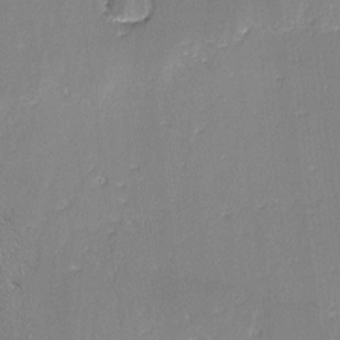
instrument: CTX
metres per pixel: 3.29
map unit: lAvf
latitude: -2.8974
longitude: -108.5734
